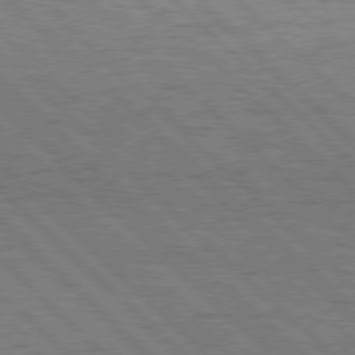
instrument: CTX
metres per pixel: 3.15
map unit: Hpe
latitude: 76.9702
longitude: -127.7450
